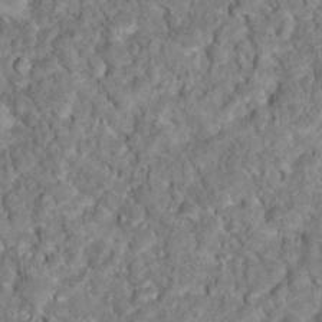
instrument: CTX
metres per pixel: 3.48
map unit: Hto
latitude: 17.4237
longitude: -34.8002
